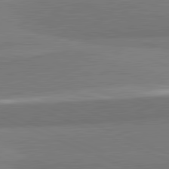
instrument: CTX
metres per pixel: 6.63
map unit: lApd
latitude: 82.1388
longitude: 161.1620
